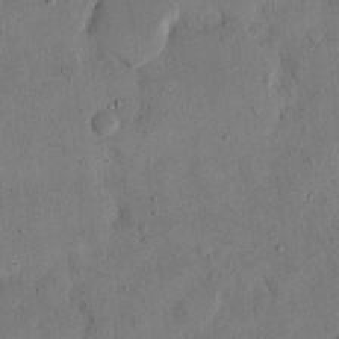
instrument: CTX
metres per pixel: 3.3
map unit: eHh
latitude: 14.1767
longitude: -68.2901
